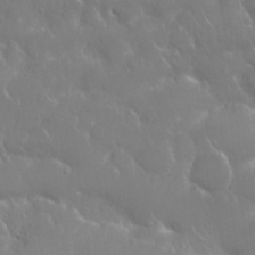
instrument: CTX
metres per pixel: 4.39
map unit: Nhu
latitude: 24.6679
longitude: -61.5371
